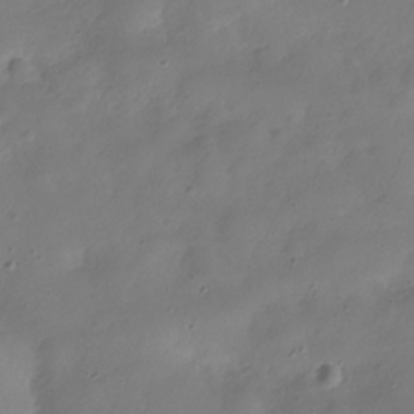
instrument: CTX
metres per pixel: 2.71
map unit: Hve
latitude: -31.5777
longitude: 95.0486
